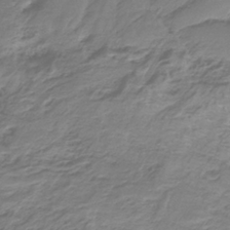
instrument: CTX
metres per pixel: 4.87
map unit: HNb
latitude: -35.0675
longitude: 56.5196
